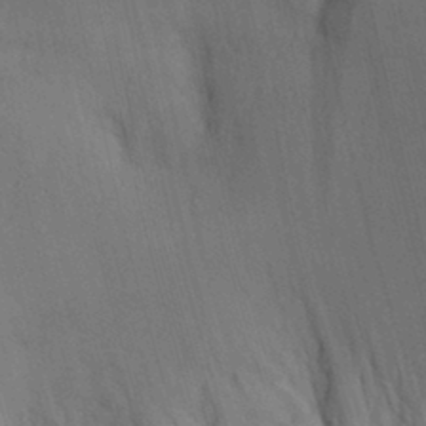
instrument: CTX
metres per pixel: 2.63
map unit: Aa
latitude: 30.0444
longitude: -143.0081
